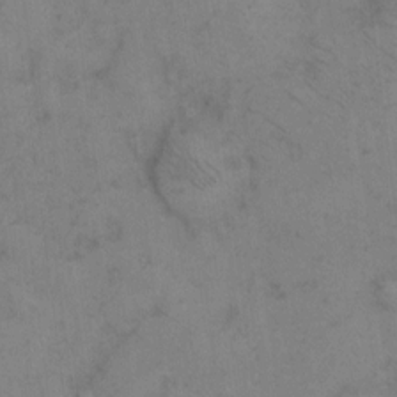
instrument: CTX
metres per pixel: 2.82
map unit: eHh
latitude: 9.7261
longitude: -63.2348
